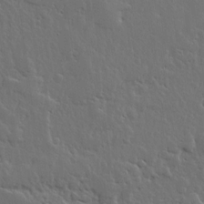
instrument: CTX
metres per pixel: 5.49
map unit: lHvf
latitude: 17.8017
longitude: -116.8002
